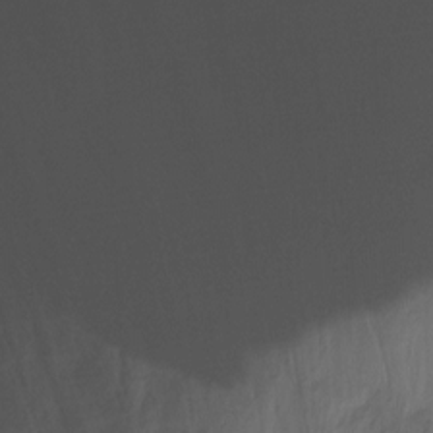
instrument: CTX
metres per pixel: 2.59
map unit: Hto
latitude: -13.3699
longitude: -42.6491
